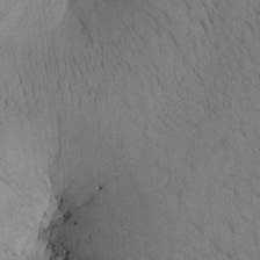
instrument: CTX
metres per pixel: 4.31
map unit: Htu
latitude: -0.1417
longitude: 173.8989
